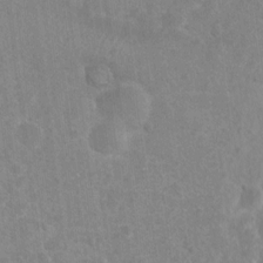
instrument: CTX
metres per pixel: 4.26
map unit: Nhu
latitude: 6.6301
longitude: -19.1403
